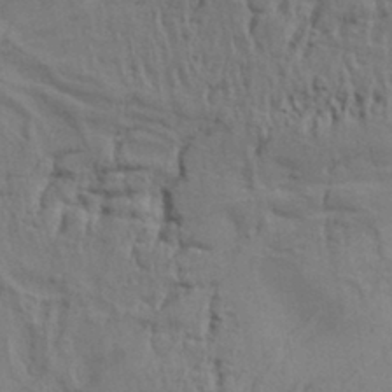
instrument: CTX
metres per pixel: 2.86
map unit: Aa
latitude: 32.9703
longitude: -136.0444
